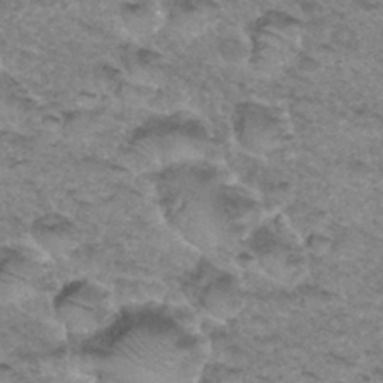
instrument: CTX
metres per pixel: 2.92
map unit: Hto
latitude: 35.0269
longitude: -47.5183
